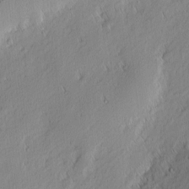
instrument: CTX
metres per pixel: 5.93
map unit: eHh
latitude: 1.9906
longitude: -77.7071
